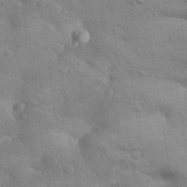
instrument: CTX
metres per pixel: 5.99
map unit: Aa
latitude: 32.1389
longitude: -146.5168
